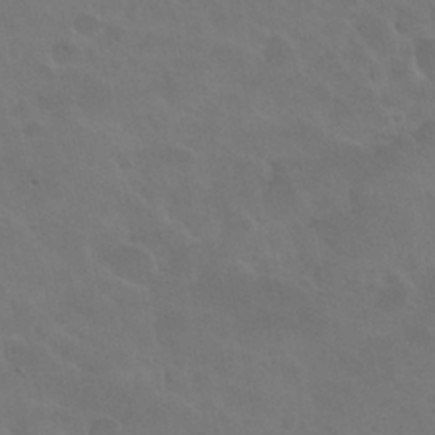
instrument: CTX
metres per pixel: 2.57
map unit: Nhu
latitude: 30.6680
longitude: -54.8947
